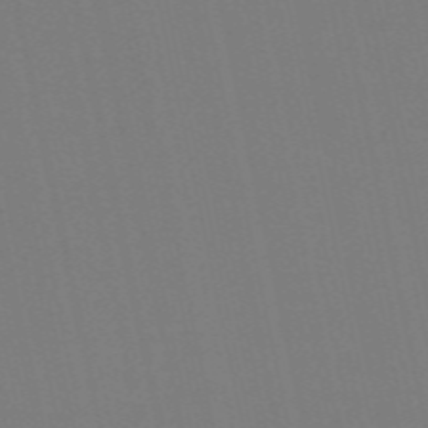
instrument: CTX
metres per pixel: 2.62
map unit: Nve
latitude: -58.3117
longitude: 60.6896
